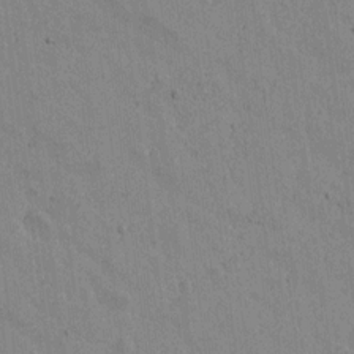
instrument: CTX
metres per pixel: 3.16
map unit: lAvf
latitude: 15.1593
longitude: -125.6882
